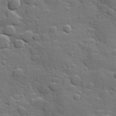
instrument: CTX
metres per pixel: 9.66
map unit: Hve
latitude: 24.8569
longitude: 148.6330
